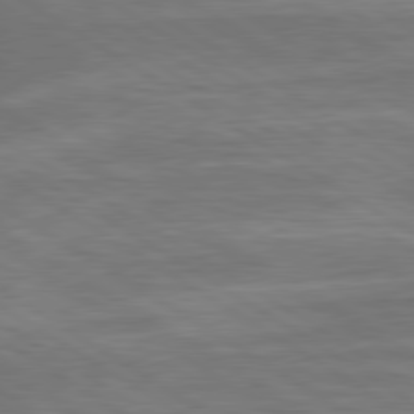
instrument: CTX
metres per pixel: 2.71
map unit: lApd
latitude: 79.9528
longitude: -172.4034
